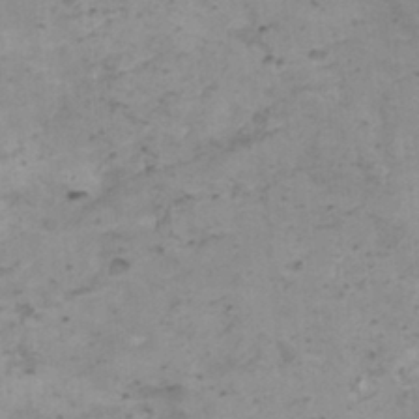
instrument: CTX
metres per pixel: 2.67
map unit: HNhu
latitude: 3.7071
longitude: 3.7477
